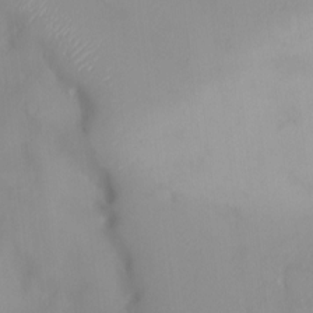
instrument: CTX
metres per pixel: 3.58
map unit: HNhu
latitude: 3.5560
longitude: 7.4643
